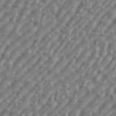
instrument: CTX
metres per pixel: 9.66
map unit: eHh
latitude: 36.0822
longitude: -134.2522
